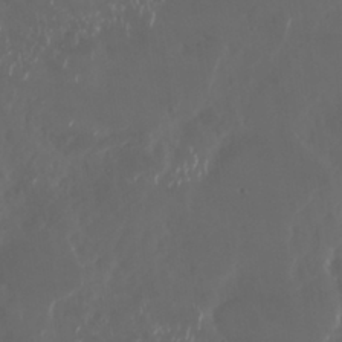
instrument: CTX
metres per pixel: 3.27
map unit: Nhu
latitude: 29.1592
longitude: -59.3860
